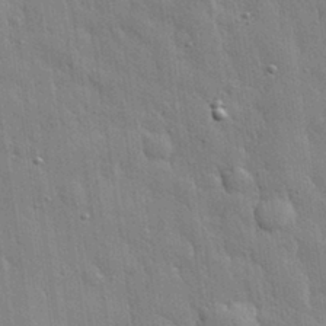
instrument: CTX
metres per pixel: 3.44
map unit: eHh
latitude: 31.8962
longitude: -79.1026
